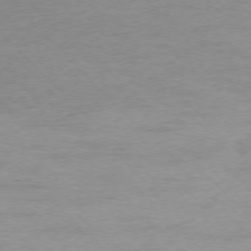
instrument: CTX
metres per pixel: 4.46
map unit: Ap
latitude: -75.8612
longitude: -77.5749
